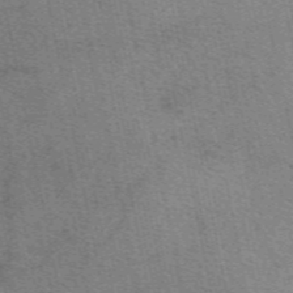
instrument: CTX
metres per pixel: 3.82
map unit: eAb
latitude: 51.1025
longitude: 107.8045
